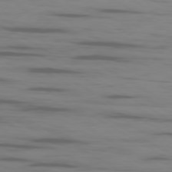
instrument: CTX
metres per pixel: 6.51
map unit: Ap
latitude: -80.1795
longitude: -101.9339
